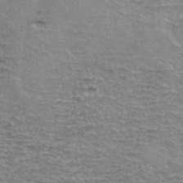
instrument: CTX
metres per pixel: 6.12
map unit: Hto
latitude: 37.4238
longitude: -43.5749
